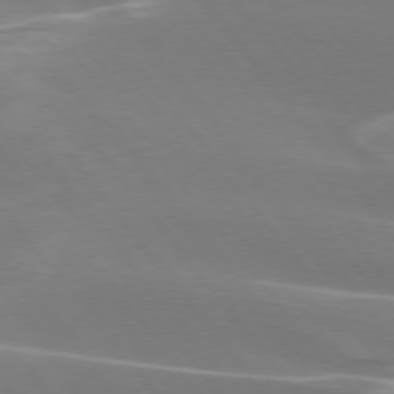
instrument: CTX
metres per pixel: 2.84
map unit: lApd
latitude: 75.2537
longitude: -62.9325
